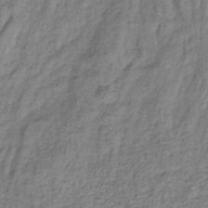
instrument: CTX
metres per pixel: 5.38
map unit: eHb
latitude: -33.3888
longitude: 75.1998
